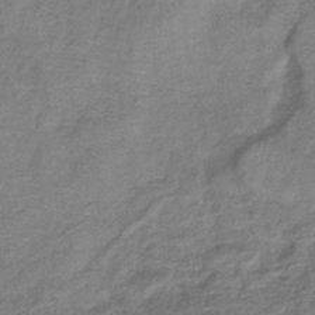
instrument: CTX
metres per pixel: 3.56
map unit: lHb
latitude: -40.6518
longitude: 75.4644
